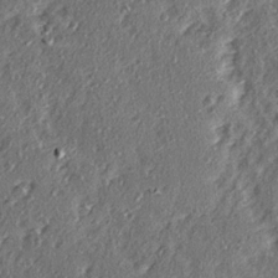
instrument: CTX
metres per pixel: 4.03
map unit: Ave
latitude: 15.8206
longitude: -104.2712
